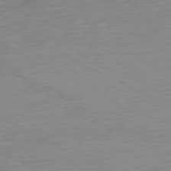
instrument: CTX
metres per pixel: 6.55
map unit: Ap
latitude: -76.8219
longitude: -75.2159
